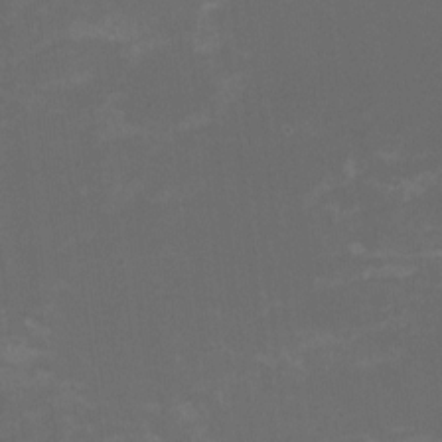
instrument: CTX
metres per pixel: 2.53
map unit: HNhu
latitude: -2.6329
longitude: -7.2726
